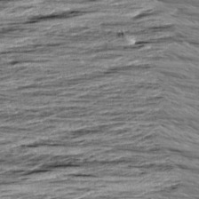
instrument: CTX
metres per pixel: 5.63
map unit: Aa
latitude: 8.9136
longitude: -138.1767
